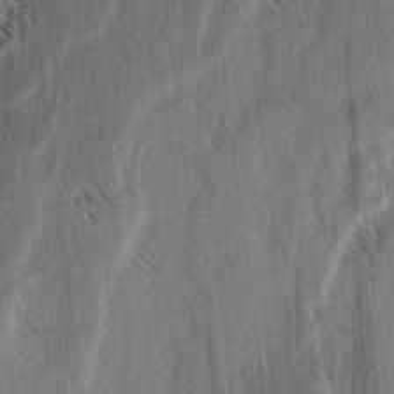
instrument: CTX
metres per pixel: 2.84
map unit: lAvf
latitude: -4.0472
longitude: -113.8583
